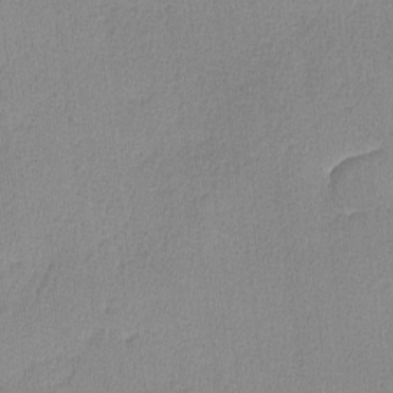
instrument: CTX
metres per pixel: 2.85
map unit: lHvf
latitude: -11.1053
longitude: -99.4615
